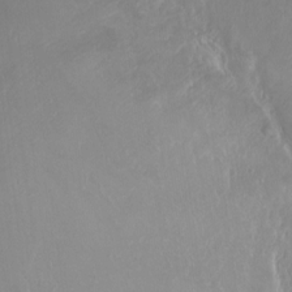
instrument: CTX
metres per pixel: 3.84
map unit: Ht
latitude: -0.8408
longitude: -45.5938
